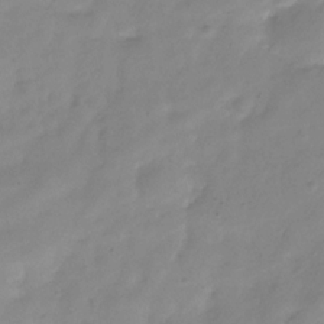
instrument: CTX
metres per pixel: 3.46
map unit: Hve
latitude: -32.4440
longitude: 91.6911
